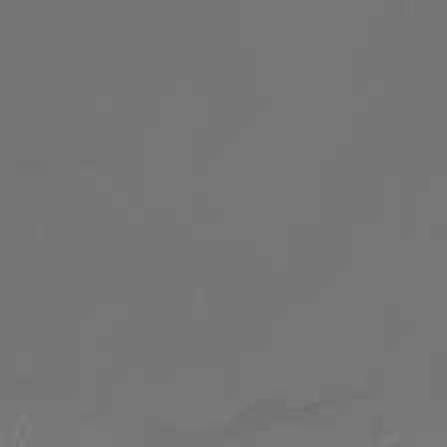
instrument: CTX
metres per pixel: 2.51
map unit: Htu
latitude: -6.1606
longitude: -69.7449
